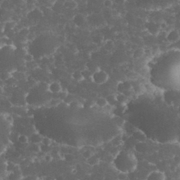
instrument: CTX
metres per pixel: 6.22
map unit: eHh
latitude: 33.1214
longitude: -63.7828
